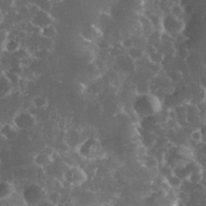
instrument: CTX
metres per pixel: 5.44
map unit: eHh
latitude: 33.8583
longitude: -62.0822
